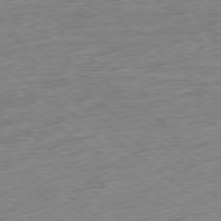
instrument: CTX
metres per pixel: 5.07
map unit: Ap
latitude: -79.1053
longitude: -101.6505
